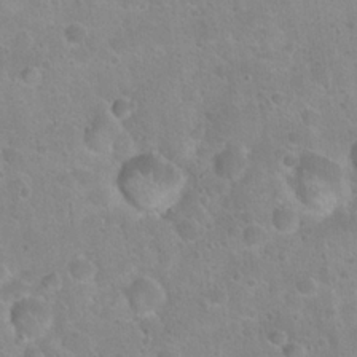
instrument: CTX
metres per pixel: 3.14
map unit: Hto
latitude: 22.5546
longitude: -50.7057
